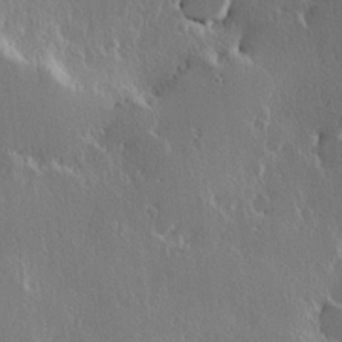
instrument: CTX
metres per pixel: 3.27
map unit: Hve
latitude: 23.0647
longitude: 146.1417
